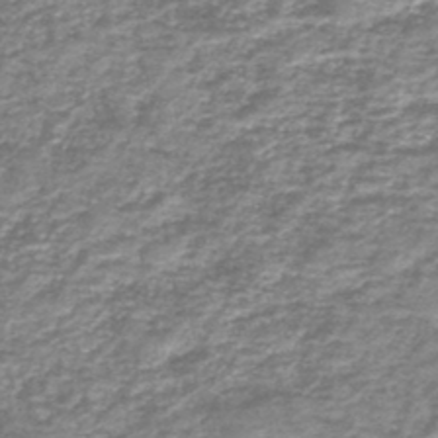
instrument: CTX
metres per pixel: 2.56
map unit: HNb
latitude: -44.5007
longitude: 50.2173
